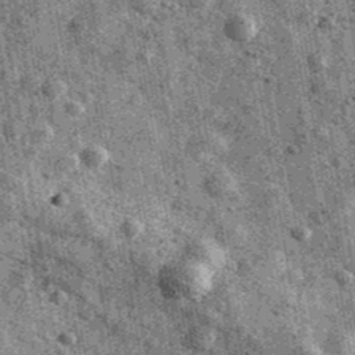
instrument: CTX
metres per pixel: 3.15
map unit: Ave
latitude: 40.4412
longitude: -106.5924
